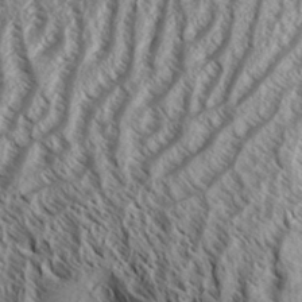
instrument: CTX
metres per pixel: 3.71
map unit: Aa
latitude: 33.5749
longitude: -137.5938
